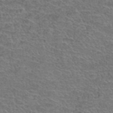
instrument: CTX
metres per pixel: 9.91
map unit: Hto
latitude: 37.9528
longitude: -43.9717
